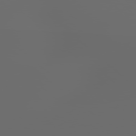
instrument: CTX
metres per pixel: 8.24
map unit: Hpe
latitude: 78.0255
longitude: -177.3670
